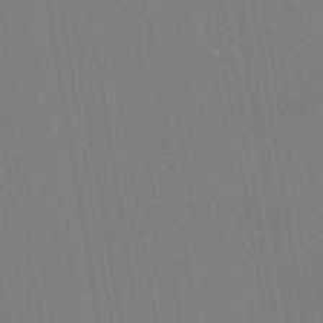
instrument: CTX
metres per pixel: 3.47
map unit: eHh
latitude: -43.2375
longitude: -32.2334
